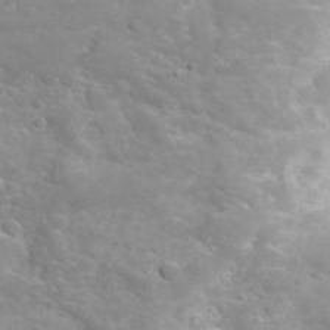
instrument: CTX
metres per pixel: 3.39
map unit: Hto
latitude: 36.1011
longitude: -47.3482
